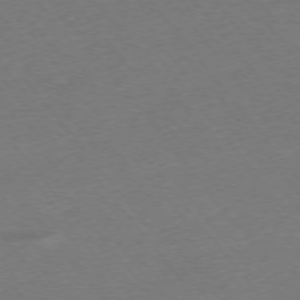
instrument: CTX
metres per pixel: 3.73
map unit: Ap
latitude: -75.6344
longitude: -95.0648
